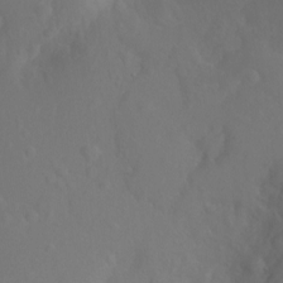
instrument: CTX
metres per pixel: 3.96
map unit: Ht
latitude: -3.4643
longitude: -26.4223
